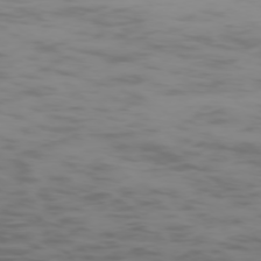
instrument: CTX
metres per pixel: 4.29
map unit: Ap
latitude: -75.4077
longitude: -67.4804
